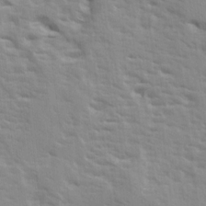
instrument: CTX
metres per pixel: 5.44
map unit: Ave
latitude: 15.0648
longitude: -130.4412
